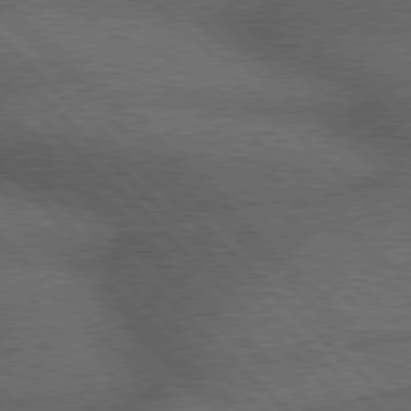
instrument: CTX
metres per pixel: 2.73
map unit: Hpe
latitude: 78.1200
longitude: -158.2145
